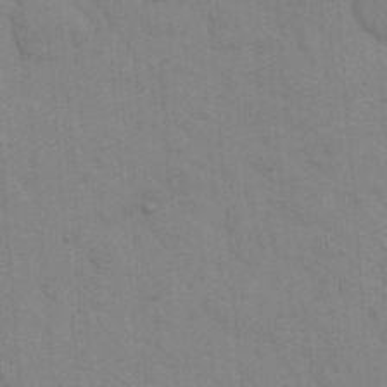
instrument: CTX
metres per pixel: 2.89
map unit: eHh
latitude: 18.4034
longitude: -63.9717
